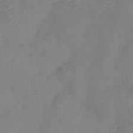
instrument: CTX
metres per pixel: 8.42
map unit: Nhu
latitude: -8.3495
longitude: -85.4993
